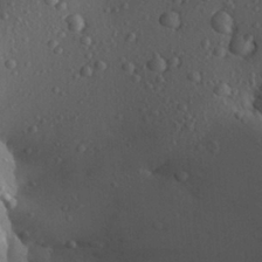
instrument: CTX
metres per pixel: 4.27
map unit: Aa
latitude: 28.5734
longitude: -131.9528
